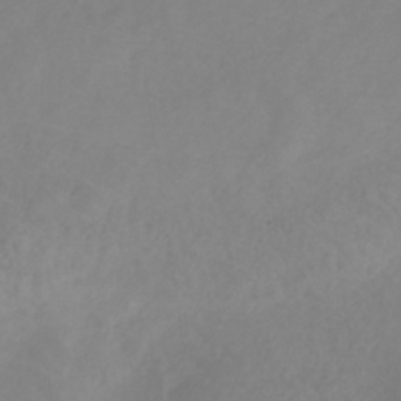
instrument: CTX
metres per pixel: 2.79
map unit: HNb
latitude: -31.0675
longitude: 63.7477
